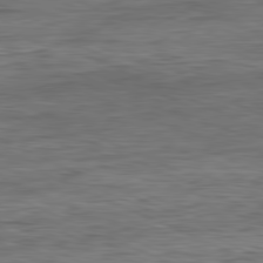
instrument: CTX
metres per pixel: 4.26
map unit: Ap
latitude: -82.0850
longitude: -75.9150
